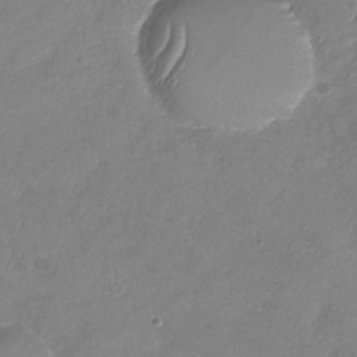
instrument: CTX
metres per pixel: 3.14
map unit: Nhu
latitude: -29.6533
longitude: -59.8394
